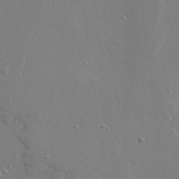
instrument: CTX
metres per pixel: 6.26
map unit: lAvf
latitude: 29.0647
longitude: -108.2900
